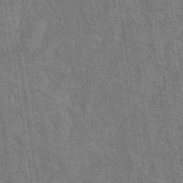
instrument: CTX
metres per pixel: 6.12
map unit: lHb
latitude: -40.6896
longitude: 75.8045
